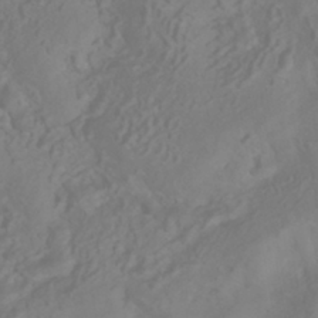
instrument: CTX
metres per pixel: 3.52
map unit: HNhu
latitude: -41.8611
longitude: 105.0864
